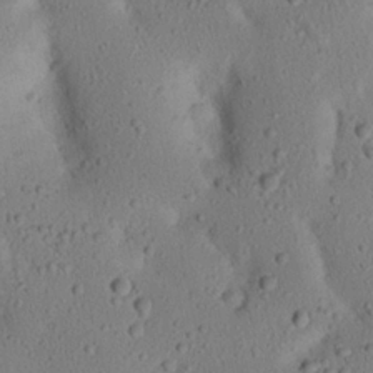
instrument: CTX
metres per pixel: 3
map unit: Nhu
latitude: 22.9325
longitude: -72.9892
